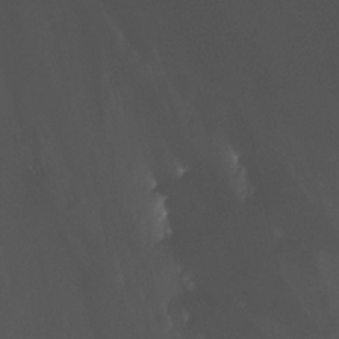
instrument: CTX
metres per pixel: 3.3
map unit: Ht
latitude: -14.9920
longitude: -51.1403
